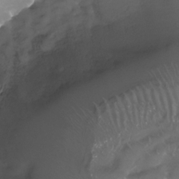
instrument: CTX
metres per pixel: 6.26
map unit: Nhu
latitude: -28.2173
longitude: -70.8947
